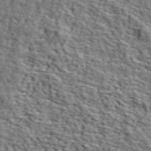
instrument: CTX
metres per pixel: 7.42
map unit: lHvf
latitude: 39.0269
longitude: -87.1214
